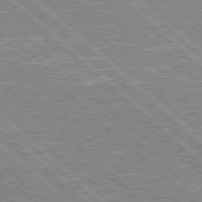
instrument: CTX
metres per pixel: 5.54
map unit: Hpe
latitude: 78.0822
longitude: -159.3671
